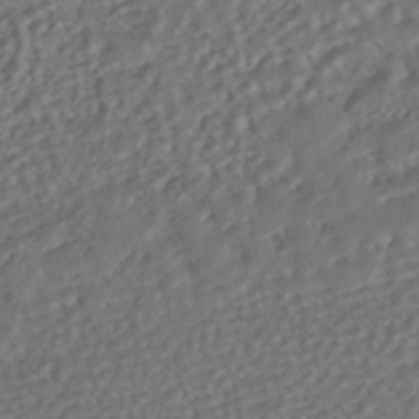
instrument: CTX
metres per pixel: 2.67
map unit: HNhu
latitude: -41.9745
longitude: 108.0850
